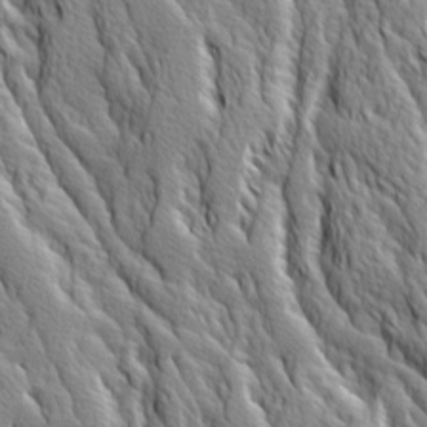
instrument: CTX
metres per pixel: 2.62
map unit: Ave
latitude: 14.3468
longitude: -132.8758
